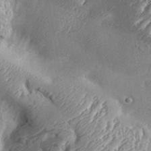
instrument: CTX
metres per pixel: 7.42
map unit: Aa
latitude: 33.5182
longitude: -134.6112
